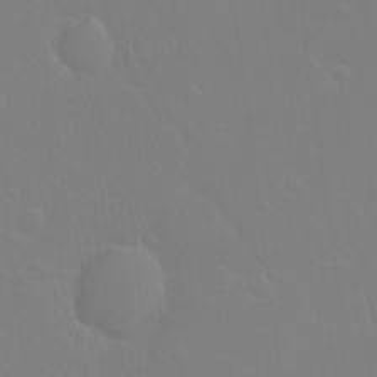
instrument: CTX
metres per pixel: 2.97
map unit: Hto
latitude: -3.7099
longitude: -35.0647
